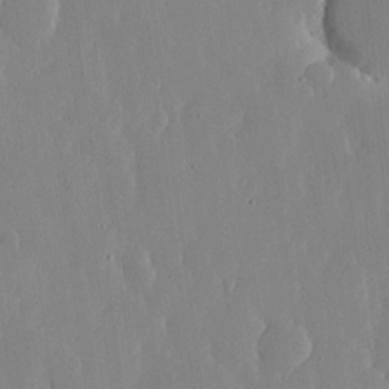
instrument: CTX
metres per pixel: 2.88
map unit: lHvf
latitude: 17.3482
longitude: -114.9324
